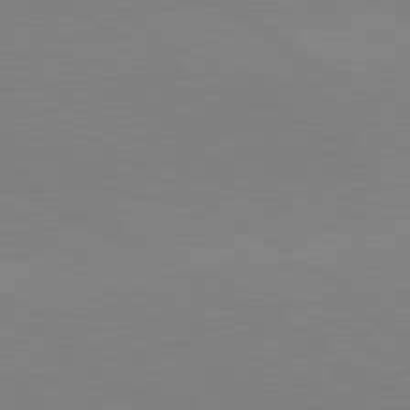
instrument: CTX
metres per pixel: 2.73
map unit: lApd
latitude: 80.3089
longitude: 156.1417
